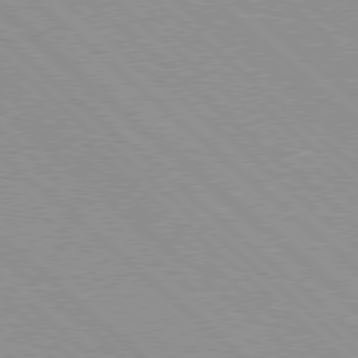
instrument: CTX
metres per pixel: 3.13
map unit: Hpe
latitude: 77.8961
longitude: -154.1011
